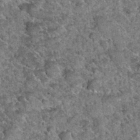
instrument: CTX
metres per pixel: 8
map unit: Hto
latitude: 35.0080
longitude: -52.4223
